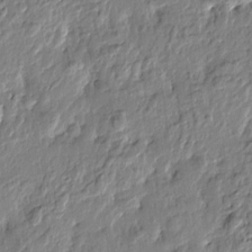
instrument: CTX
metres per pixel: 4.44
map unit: Htu
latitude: -2.8596
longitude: 179.3698
